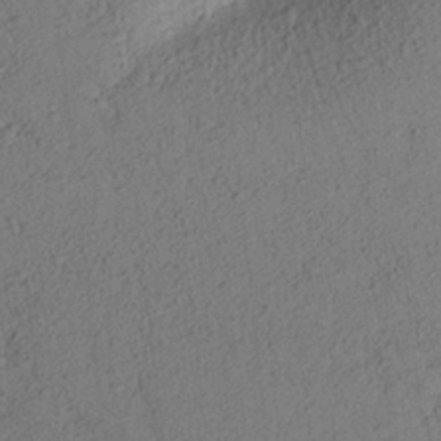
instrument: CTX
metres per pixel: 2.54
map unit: Aa
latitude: 23.6883
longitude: -147.9339
